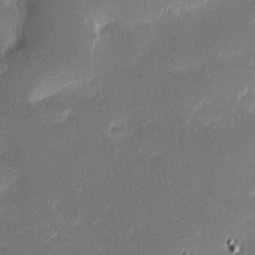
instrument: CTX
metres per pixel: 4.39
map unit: eHh
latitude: -2.5573
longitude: -84.3089
